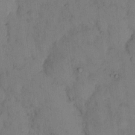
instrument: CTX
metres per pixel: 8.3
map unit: eHh
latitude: 13.6127
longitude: -62.8002
